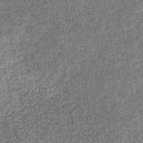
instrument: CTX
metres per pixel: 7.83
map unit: eHb
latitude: -31.6911
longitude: 72.8975
